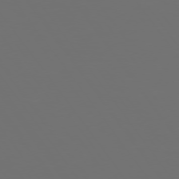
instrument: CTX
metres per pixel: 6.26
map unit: Hpe
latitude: 74.6491
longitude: -124.6679
